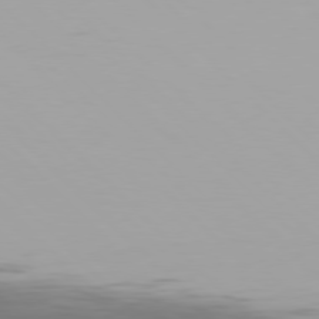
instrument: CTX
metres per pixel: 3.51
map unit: Hpe
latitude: 77.0836
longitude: -171.1214
